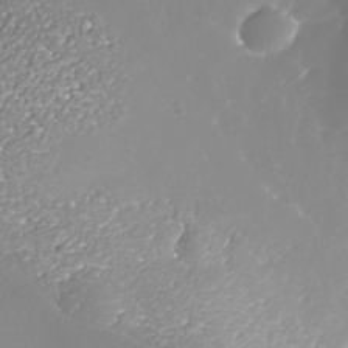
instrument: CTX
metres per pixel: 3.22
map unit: Nhe
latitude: -37.6721
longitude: -88.6491
